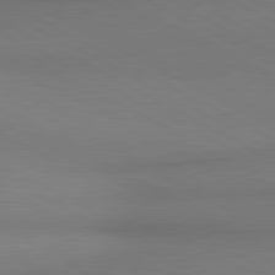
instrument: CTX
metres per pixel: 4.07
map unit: lApd
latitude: 81.0080
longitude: 163.4454
